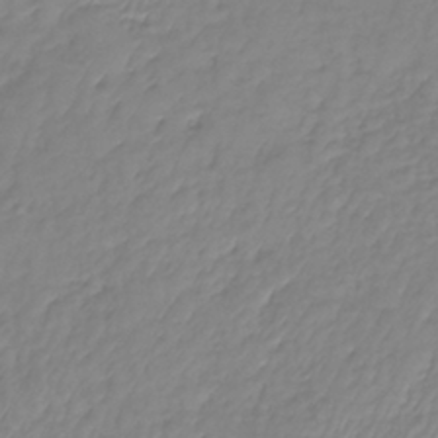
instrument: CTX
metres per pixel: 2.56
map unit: lHb
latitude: -37.1431
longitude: 69.6155
